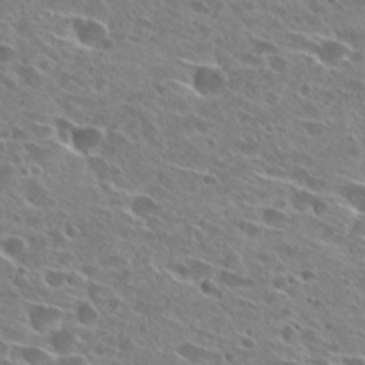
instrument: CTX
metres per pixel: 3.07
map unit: Hto
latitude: 27.4238
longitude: -43.6127
